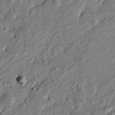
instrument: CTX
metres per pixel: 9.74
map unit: Htu
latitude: -6.5384
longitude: 177.4454
